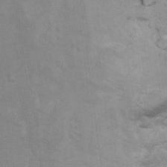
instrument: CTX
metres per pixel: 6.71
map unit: Ht
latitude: 10.7057
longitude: -32.9892
